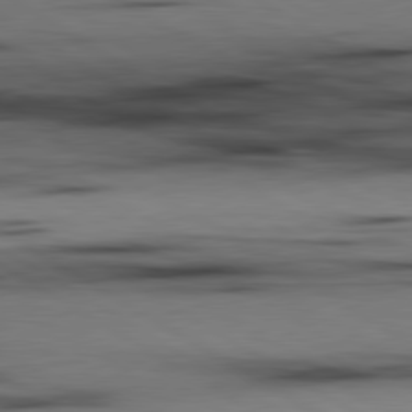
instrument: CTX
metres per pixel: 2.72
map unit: lApd
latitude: 80.0633
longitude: 160.3117
